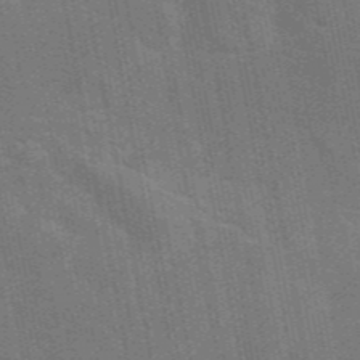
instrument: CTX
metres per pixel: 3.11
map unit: eAb
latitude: 46.2523
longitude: 121.8044
